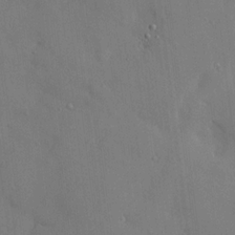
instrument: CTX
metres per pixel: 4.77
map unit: HNhu
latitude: 15.0837
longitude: 11.8045
